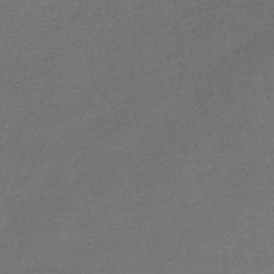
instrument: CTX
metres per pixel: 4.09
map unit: lHb
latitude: -45.6344
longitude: 57.4076
